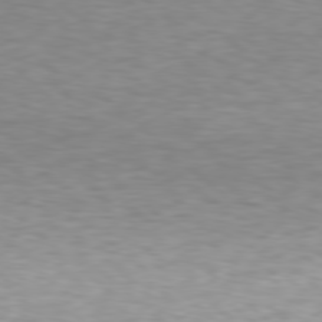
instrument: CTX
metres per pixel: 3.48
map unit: Hpe
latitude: 77.9339
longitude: -122.1200
